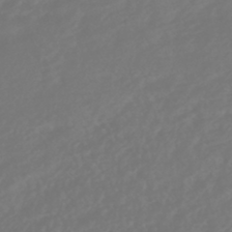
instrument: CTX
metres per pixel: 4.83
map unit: HNhu
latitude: -45.9556
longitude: 103.8989
